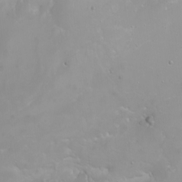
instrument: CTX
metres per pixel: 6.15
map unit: Htu
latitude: -4.2172
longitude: -88.4223
